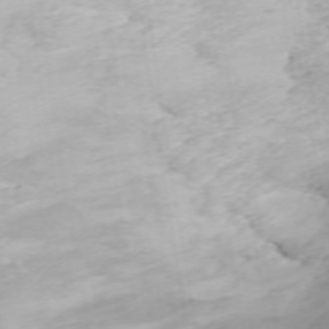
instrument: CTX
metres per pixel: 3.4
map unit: ANa
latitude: 40.4034
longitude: 34.2550
